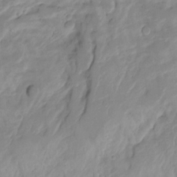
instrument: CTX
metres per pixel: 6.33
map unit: Nhu
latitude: -8.5952
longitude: -44.2900
